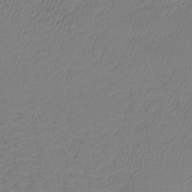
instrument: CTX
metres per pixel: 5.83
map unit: lHb
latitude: -42.4251
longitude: 72.2361
